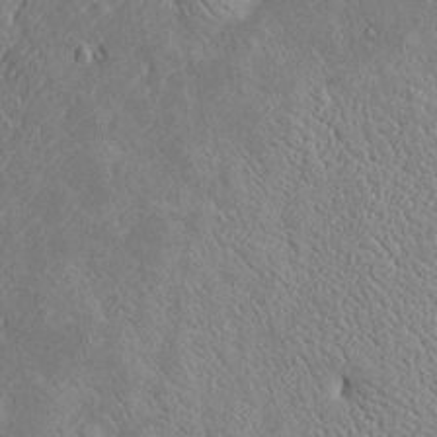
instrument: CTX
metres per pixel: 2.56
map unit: Htu
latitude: -6.7274
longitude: 155.5021
